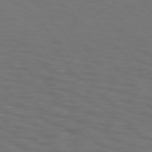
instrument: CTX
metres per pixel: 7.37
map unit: Hpe
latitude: 75.5560
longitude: -132.1200
